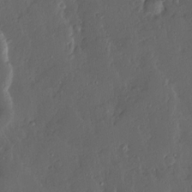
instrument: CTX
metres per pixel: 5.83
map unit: Ave
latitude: 13.7261
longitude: -136.1389
